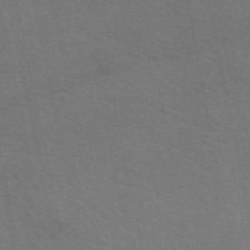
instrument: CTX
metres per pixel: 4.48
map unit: eAb
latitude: 51.2726
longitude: 111.5399
